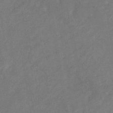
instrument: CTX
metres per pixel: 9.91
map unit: eHb
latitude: -33.9556
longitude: 74.2173
